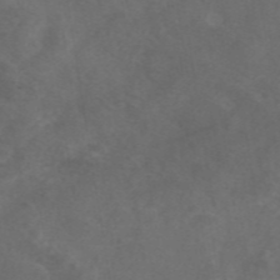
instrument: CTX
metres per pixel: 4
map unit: eAb
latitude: 46.7247
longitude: 126.4818
